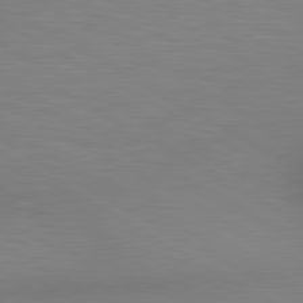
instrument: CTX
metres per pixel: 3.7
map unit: lApd
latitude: 80.3656
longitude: 133.2754
